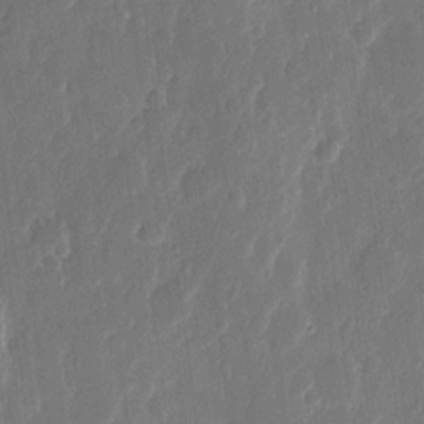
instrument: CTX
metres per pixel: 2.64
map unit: eHh
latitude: 11.8583
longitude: -70.9702
